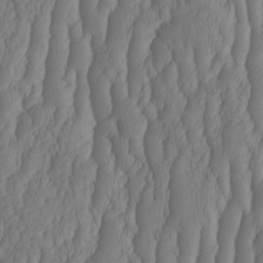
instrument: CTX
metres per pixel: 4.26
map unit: HNhu
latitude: -2.3873
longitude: 13.3510
